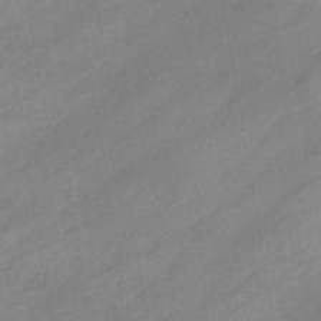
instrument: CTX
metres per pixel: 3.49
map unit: eHb
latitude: -40.9730
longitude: 83.9367
